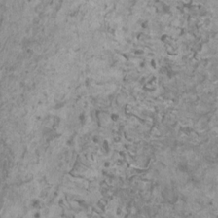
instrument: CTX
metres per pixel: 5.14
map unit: HNhu
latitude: 1.2725
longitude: 0.8786
